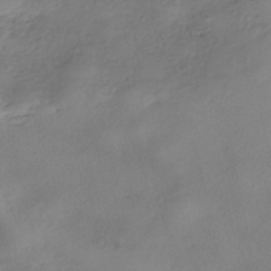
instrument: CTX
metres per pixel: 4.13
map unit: eHh
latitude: -42.0661
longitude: 122.6330
